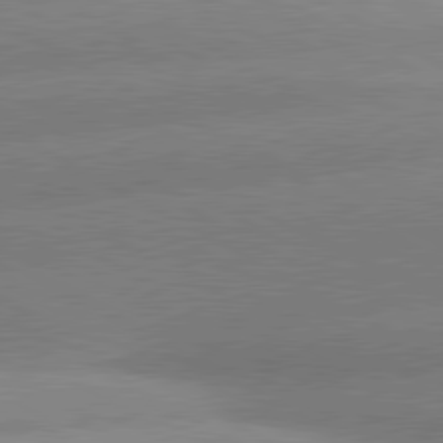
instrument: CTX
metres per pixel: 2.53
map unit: lApd
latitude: 80.6679
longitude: -155.7072
